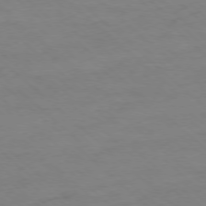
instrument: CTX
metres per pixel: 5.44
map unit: Ap
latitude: -77.8422
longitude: -98.6301
